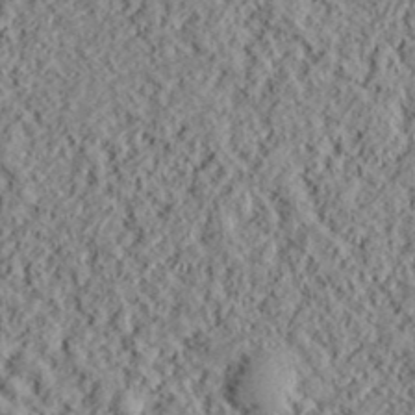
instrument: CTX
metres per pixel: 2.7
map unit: lHvf
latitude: 39.0080
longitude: -88.2523
